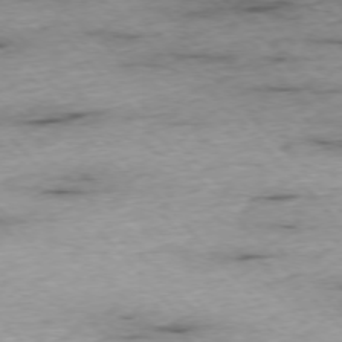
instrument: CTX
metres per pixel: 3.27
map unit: Ap
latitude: -76.2739
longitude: -89.7828
